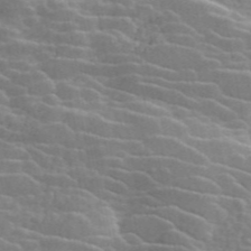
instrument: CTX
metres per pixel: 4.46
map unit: ANa
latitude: 45.6883
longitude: 37.9556
